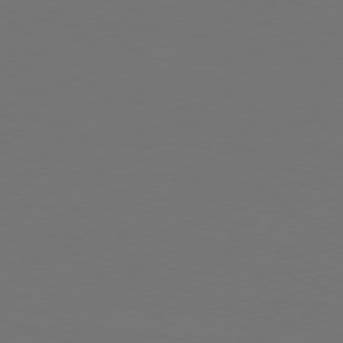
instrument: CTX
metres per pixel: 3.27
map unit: Hpe
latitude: 75.4049
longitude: -129.8016
